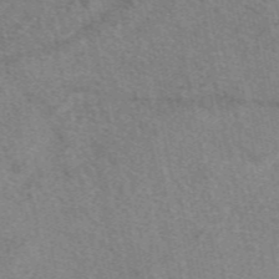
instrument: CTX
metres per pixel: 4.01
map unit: eAb
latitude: 49.8394
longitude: 116.7085
